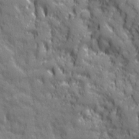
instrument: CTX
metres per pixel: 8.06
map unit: Ave
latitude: 20.1956
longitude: -133.1403
